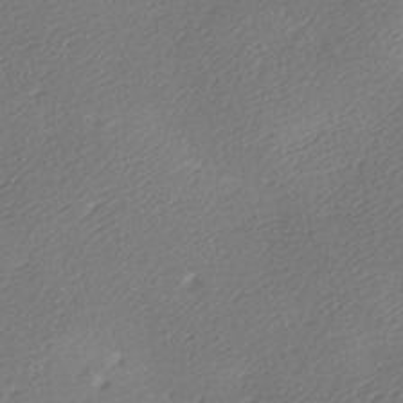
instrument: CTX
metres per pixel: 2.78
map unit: lAa
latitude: -9.3321
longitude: -127.1970
